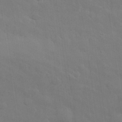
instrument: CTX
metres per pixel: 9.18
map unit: eHh
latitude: 31.3293
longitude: -69.9906
